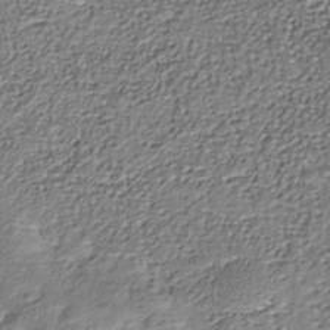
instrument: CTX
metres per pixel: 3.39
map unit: Nhu
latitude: -37.9556
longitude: -81.7639
